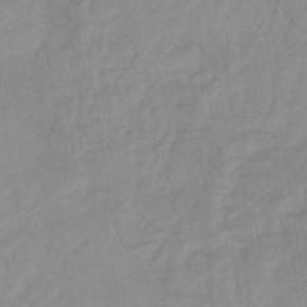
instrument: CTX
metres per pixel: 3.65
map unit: eHb
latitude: -45.9367
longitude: 85.1242
